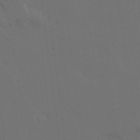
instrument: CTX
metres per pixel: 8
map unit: Ave
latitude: 15.8017
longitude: -139.5938
